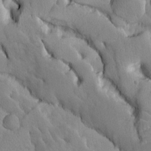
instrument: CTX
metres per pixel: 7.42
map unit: Ave
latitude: -11.2754
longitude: -118.5357
